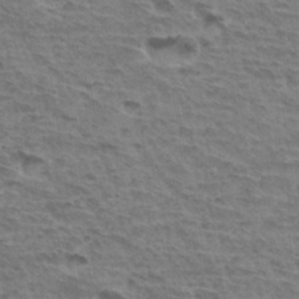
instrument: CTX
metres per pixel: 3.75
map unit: Hto
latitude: 34.8191
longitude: -43.7639
